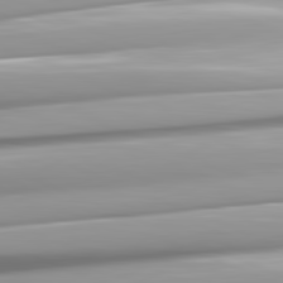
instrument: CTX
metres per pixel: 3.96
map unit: lApd
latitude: 82.0255
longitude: -147.4049
